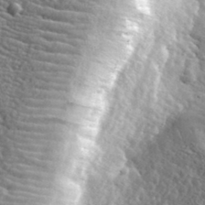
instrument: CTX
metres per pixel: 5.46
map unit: eHh
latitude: 35.8583
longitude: -80.4979
